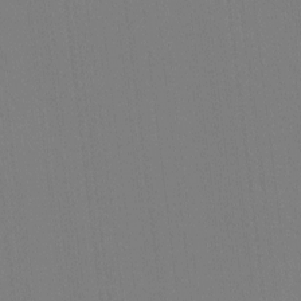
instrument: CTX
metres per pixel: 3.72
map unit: eHh
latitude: -4.3495
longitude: -79.5749
